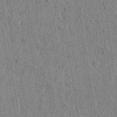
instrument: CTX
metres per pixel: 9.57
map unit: lAvf
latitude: 5.6316
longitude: 164.5763
